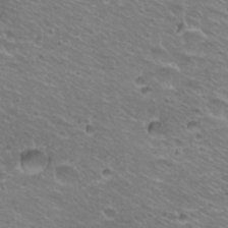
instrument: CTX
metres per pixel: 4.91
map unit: Hto
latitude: 22.3845
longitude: -32.7246
